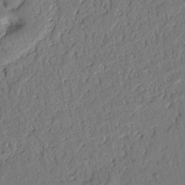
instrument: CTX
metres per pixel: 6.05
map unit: Nhu
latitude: 20.1767
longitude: -78.6491
